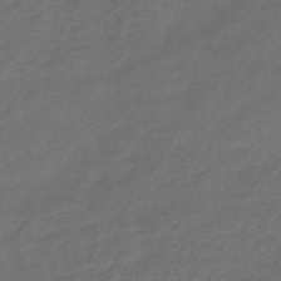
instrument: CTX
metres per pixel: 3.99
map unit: eHb
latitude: -43.5021
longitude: 86.9164
